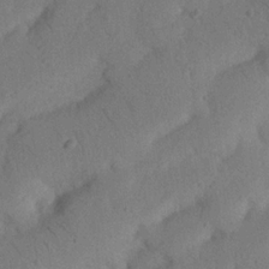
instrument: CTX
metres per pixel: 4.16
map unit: Nhu
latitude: 21.4805
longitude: -74.5735
